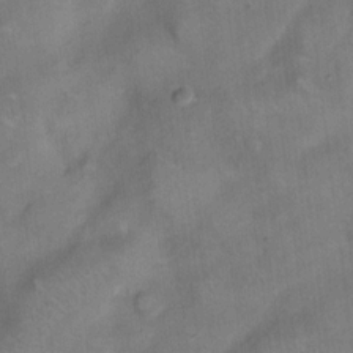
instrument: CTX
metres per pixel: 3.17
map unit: eHh
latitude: 13.9717
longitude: -65.5560
